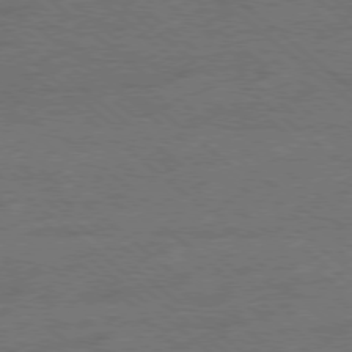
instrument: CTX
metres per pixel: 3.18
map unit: Ap
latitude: -78.6707
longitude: -101.3104
